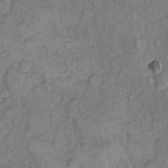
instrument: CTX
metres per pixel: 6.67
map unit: eHh
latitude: 11.6694
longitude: -63.9717
